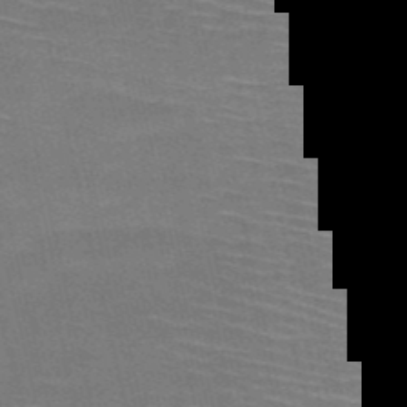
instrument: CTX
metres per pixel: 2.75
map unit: HNb
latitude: -51.0486
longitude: -44.9513
